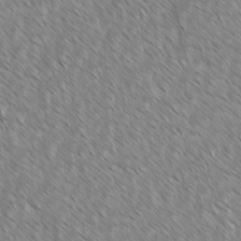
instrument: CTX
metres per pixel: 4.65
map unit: lAvf
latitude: -1.9179
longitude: -113.9150
